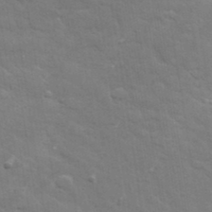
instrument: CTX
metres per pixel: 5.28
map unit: lHvf
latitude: 36.8947
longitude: -91.8961
